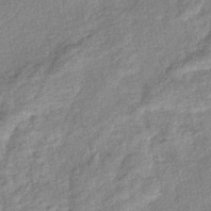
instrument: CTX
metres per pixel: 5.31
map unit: eHb
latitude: -38.8975
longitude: 80.2740
